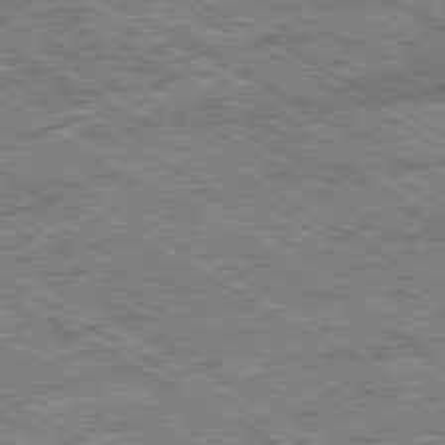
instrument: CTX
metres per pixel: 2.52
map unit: Ap
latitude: -80.0472
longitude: -79.1592
